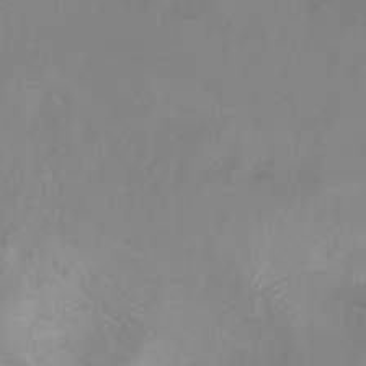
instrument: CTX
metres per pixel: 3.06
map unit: Ht
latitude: 5.9339
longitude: -29.8772
